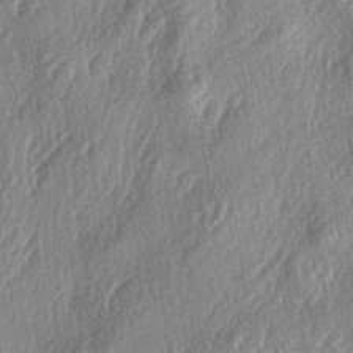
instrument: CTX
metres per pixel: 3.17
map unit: lAa
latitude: -4.8030
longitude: -126.3090
